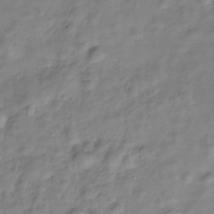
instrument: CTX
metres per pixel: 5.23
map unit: Hve
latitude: -29.3132
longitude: 93.9367
